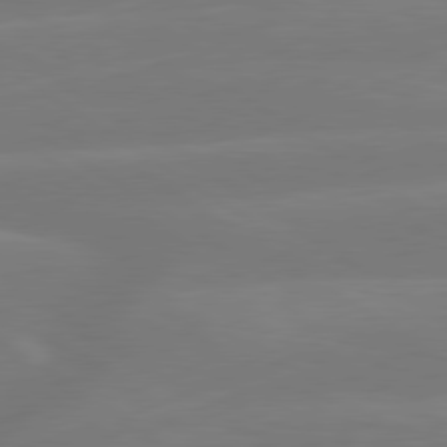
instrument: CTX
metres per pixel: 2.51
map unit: lApd
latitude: 79.6883
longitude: -149.9339
